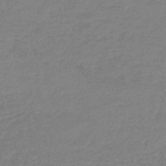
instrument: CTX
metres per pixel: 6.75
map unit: lHb
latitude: -44.7085
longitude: 60.1795
